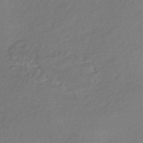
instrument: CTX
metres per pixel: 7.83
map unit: HNhu
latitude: -43.5399
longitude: 89.6911
